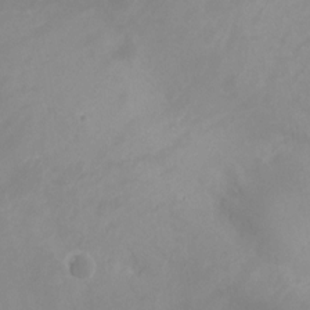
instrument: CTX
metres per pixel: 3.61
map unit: Ht
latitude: -4.8219
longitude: -61.0836
